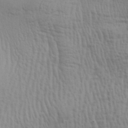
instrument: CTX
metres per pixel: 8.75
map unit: Aa
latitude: 29.4804
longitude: -134.7246
